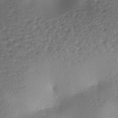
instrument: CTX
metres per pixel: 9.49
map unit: lAa
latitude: -7.0864
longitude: -126.0822
